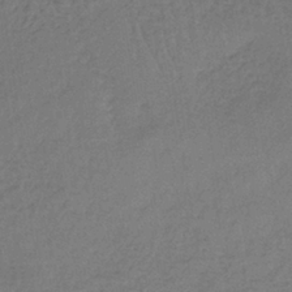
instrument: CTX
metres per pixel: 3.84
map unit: lHb
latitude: -37.4832
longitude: 59.8611
